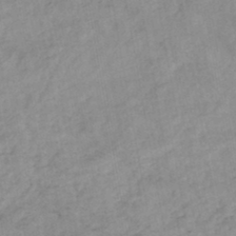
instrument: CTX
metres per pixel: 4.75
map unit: lHb
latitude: -44.0850
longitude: 73.0486
